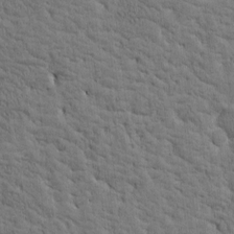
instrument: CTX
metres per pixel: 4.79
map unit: Htu
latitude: -3.3698
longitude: 175.2753
